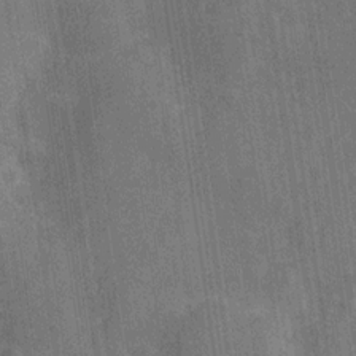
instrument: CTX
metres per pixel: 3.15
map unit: Hve
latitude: -29.0675
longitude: 92.1228
